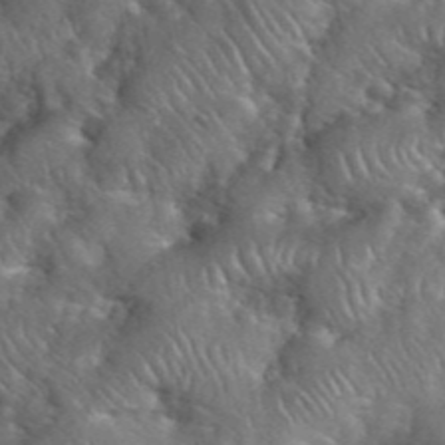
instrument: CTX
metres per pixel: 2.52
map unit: eHh
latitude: 39.9150
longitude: -56.9513
